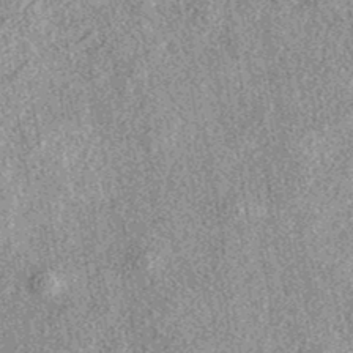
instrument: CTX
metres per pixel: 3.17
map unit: eAb
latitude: 38.7435
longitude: 107.1053
